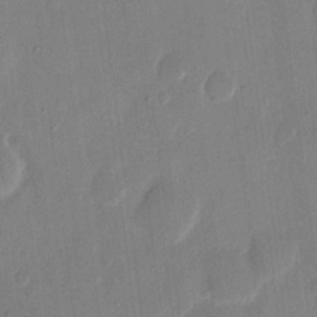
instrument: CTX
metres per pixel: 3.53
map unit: eHh
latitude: 12.8002
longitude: -68.9892
